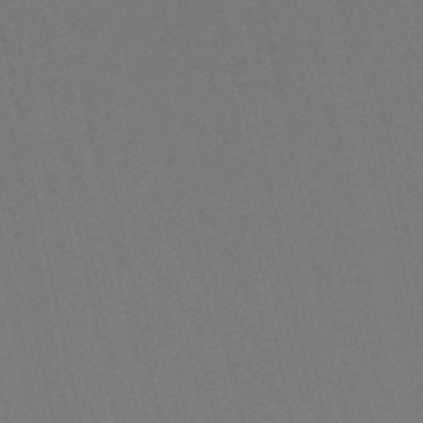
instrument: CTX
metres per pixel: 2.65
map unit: lHb
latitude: -49.7289
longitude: 70.5574
